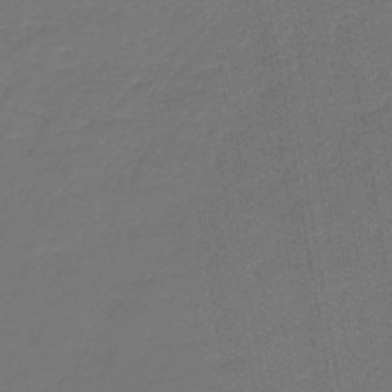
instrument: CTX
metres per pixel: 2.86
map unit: lHb
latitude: -43.7477
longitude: 62.8975
